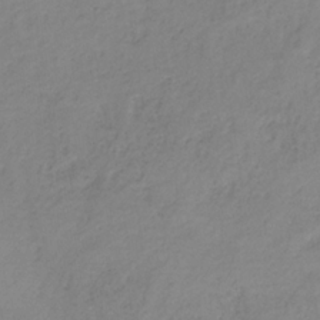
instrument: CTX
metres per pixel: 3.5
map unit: HNb
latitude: -31.8989
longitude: 58.1794
